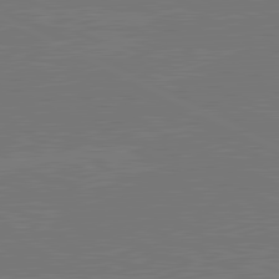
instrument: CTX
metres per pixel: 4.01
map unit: lApd
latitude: 81.0647
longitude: -127.8206
